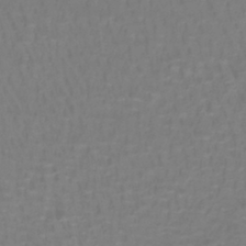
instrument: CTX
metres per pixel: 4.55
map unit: lHb
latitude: -42.2550
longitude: 56.8786
